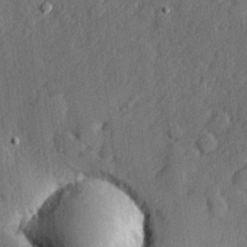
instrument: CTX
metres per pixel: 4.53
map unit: lHvf
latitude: 23.1214
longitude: 142.6329
